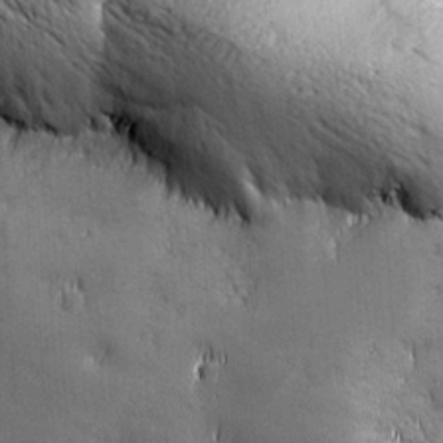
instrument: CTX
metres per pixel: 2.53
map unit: Ave
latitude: -6.8408
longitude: -121.4994
